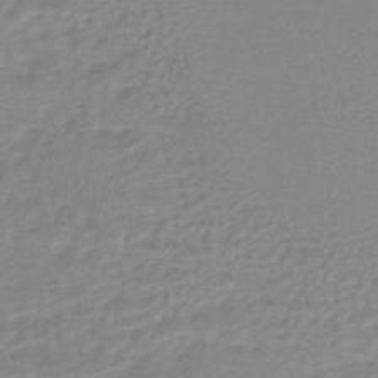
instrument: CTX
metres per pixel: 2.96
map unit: HNhu
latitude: -47.4076
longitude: 98.7652
